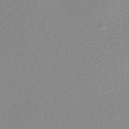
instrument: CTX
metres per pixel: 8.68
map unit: lHb
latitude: -40.4629
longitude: 64.0472
